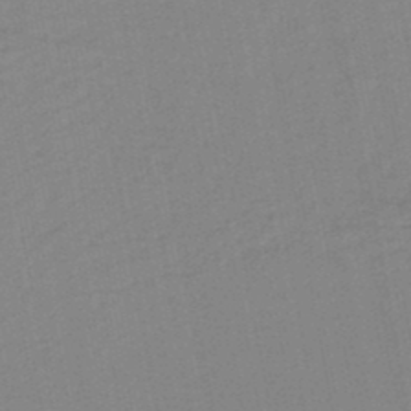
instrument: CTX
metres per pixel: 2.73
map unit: lHb
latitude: -46.4062
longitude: 72.9730
